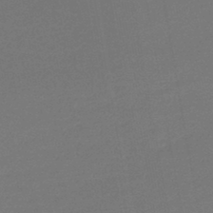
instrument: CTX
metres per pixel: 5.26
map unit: lHb
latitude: -43.8989
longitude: 60.0283
